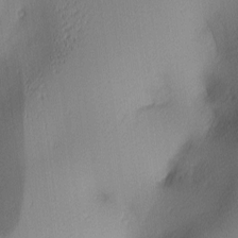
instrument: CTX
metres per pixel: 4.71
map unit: lAa
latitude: 3.0080
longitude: -115.7071
